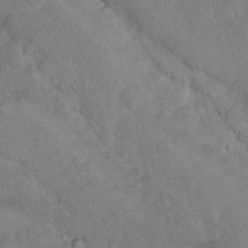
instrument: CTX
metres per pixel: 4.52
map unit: Nhu
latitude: 14.7625
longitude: -29.2915
